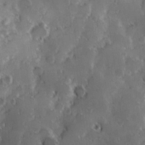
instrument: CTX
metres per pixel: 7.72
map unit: Hve
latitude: 24.0633
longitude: 146.6329
